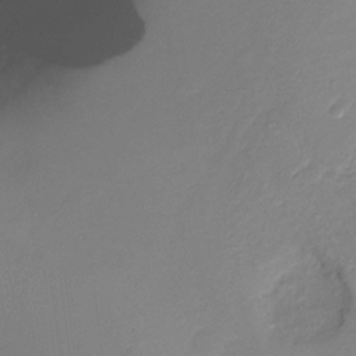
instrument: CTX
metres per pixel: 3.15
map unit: Hto
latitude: -13.1809
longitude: -39.7450
